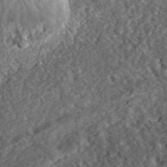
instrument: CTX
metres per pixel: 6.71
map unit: eHh
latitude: 37.5560
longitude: -79.3104
